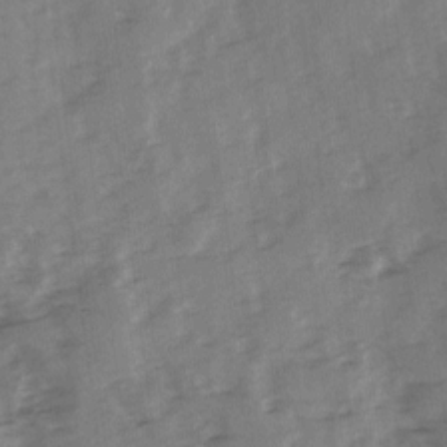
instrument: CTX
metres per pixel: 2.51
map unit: Ave
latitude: 1.3103
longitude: -110.5546
